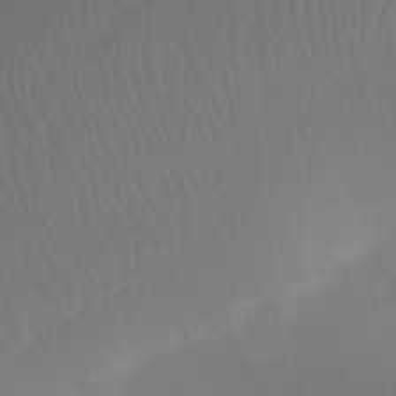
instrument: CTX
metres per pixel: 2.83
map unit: Htu
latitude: -12.6708
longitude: -48.5924
